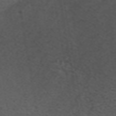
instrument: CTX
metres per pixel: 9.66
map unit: ANa
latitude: 38.7435
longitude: 24.2361
